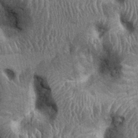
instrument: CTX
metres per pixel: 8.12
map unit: Ht
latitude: -0.6330
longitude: -14.1389
